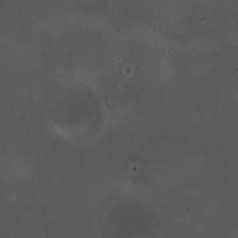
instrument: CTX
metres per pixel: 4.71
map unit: HNhu
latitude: 6.1389
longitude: 9.8611
